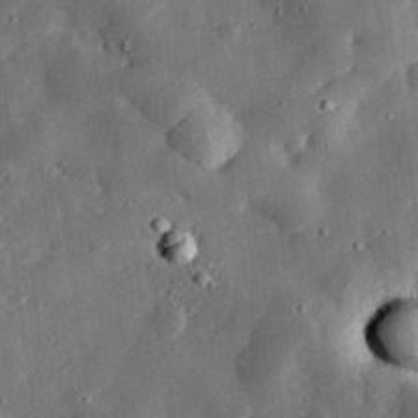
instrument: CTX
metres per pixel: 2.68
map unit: lHvf
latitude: 32.2523
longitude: -83.6693
